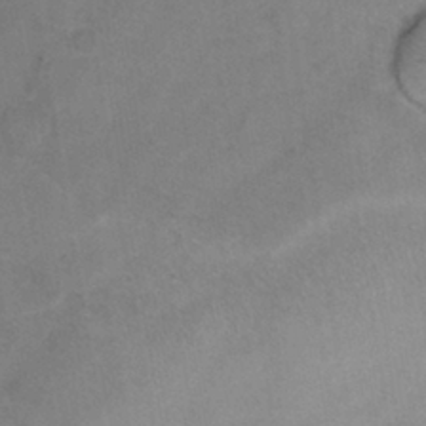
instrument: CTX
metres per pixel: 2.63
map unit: Ht
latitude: 1.4426
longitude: -33.2915
